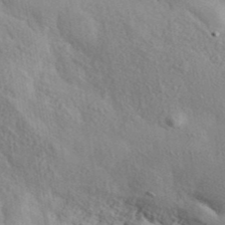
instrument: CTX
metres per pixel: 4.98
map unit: ANa
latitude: 41.4993
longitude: 49.4455
